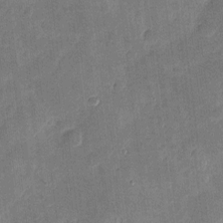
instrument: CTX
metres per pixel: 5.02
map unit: eHh
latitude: 4.1956
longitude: -72.9325
